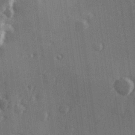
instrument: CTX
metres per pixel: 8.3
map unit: Hve
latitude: 26.6113
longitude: 147.5966
